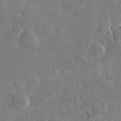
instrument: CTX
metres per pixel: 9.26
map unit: lHvf
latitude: 31.2159
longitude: -93.6316
